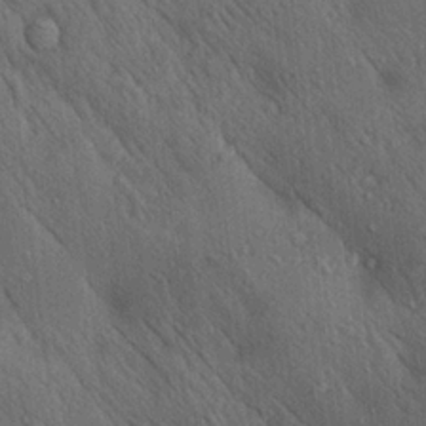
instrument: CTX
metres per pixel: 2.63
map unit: lAa
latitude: 20.8380
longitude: -138.7246
